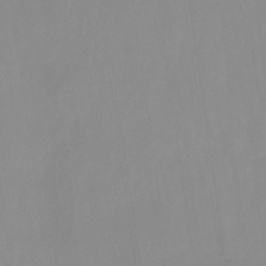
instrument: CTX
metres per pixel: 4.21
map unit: HNhu
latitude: -27.2942
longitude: 73.0297
